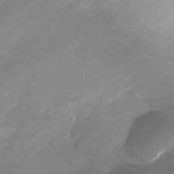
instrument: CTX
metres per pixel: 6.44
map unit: Nhu
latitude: -24.2739
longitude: -71.0269
